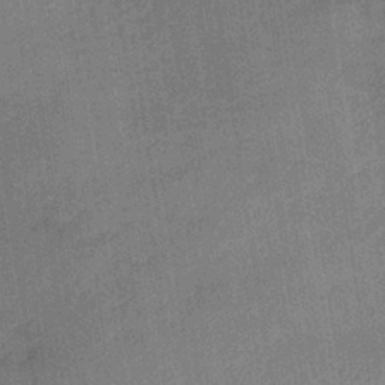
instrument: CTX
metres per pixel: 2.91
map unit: lHb
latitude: -33.9556
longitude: 65.8989
